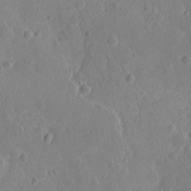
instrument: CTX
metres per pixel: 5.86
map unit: Nhu
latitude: 2.2522
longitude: -14.9892
